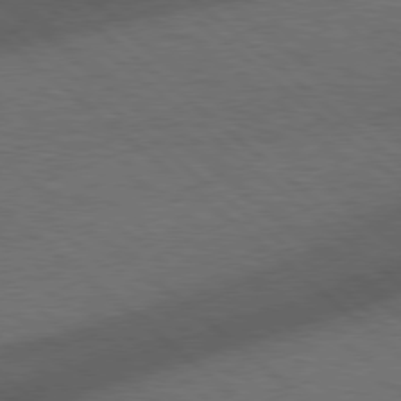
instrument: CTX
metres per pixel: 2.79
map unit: Hpe
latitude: 77.6127
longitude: -150.9513
